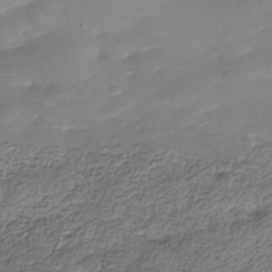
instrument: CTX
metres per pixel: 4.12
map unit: Nhe
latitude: -40.5007
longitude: -110.5546
